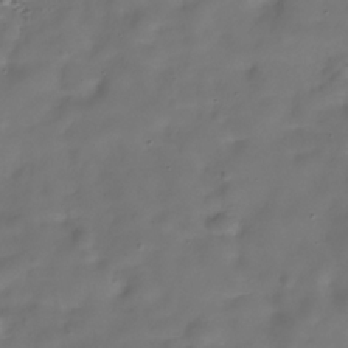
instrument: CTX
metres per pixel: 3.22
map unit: Hve
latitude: -30.2739
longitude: 92.5574
